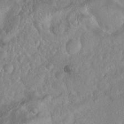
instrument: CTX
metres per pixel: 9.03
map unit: Ht
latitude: -0.6330
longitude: -45.4804
